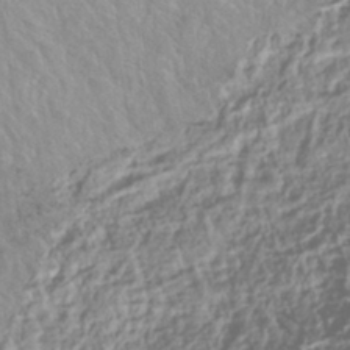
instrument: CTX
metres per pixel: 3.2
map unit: HNhu
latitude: -40.2739
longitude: 97.4832
